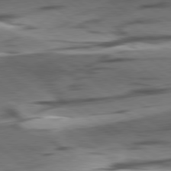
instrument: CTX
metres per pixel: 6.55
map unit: lApd
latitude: 79.0270
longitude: -51.1592
